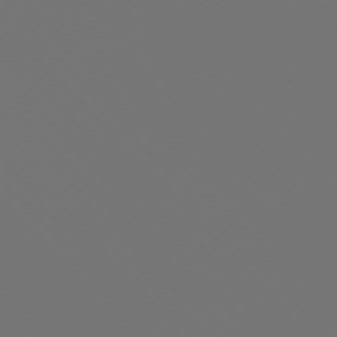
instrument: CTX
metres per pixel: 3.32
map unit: Ap
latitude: -76.2173
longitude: -63.1403
